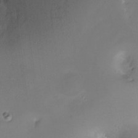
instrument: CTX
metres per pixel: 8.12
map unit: Ht
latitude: -11.3132
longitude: -45.2537
